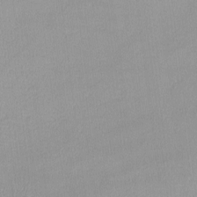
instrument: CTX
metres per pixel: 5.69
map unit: lHvf
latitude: -12.0661
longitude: -99.5560
